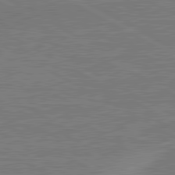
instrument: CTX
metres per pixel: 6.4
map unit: lApd
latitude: 80.9136
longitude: 168.9919
